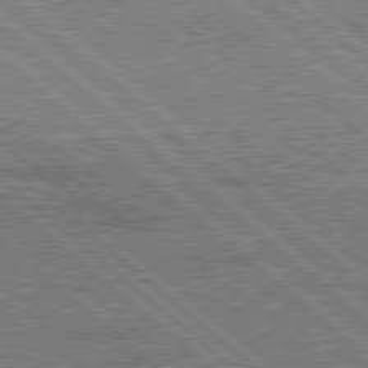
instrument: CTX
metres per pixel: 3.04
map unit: Hpe
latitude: 78.3090
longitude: -159.6694
